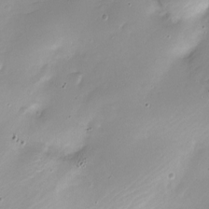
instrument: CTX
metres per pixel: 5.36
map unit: Nhe
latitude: -20.0472
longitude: 143.8611
